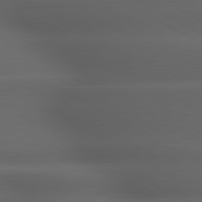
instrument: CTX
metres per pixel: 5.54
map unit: lApd
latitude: 79.2915
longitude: -119.2348
